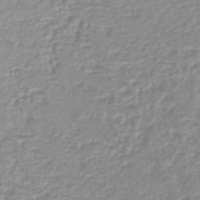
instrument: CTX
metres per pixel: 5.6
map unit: lHb
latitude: -44.3495
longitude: 78.5384
